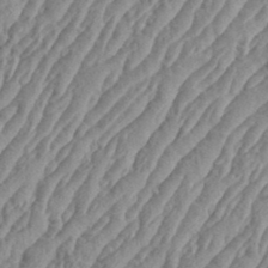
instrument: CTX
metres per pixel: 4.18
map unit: eHh
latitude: 36.4601
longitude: -137.4238
